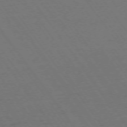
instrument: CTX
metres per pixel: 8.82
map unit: Ap
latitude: -74.4062
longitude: -77.5938
